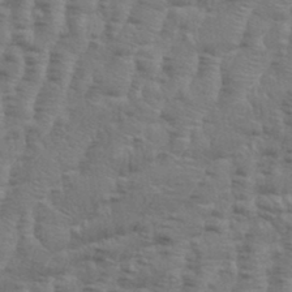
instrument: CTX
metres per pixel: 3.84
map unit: Aa
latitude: 34.7246
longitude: -136.3279
